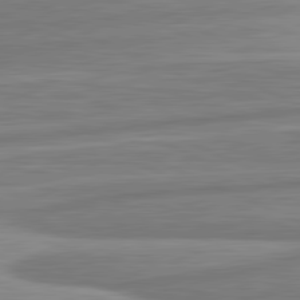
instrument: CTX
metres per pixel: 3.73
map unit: lApd
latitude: 81.6694
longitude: -175.1592
